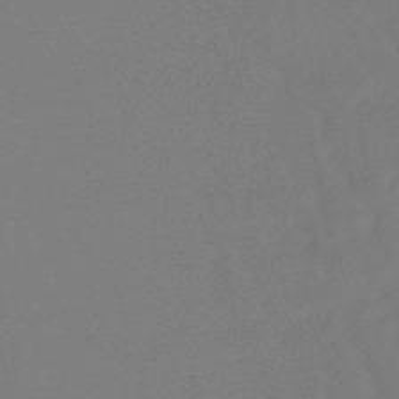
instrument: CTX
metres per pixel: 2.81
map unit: eHb
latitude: -47.0864
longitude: 80.5952
